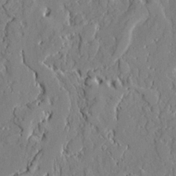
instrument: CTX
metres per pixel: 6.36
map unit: Ave
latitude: 22.0633
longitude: -128.2900
